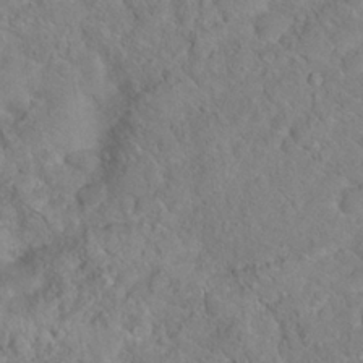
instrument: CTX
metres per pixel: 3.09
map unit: Hto
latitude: 18.0822
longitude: -38.1767
